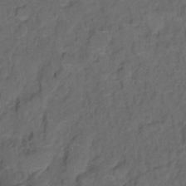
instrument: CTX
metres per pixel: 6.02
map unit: Hto
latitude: 5.7072
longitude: -36.0633
